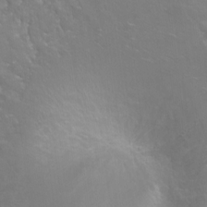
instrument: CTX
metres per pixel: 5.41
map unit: Hto
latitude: -4.6707
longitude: -35.1781
